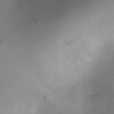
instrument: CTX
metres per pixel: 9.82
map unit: Ht
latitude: -3.3698
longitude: -18.5545
